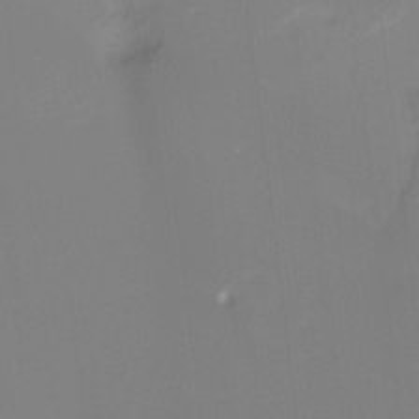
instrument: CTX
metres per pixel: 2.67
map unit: Hto
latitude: -8.7085
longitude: -46.7247
